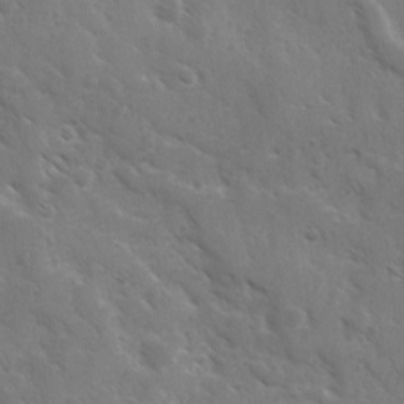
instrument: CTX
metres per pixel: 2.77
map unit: Ave
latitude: 10.6869
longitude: -103.2159
